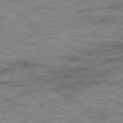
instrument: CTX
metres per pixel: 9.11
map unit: Ap
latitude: -79.8233
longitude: -48.4412
